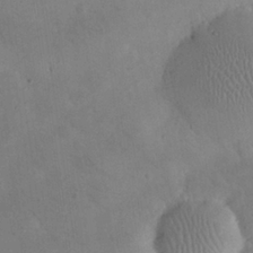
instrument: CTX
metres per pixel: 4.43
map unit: eHh
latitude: 25.6882
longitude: -66.3656
